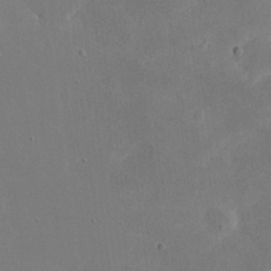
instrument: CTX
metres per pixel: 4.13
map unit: eHh
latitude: 20.9892
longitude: -71.0647
